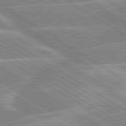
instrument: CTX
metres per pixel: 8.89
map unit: lApd
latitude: 80.0444
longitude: -130.5735
